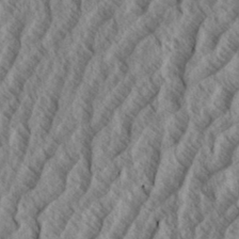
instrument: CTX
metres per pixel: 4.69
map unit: eHh
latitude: 34.4412
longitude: -139.2915
